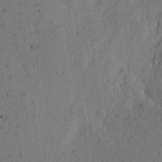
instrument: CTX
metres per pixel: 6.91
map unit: eHh
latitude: 2.8380
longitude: -78.6869
